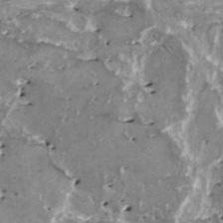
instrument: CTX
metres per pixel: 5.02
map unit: HNhu
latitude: 1.5371
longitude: 6.1417
